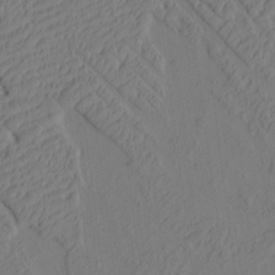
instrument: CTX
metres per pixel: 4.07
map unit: HNhu
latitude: 9.7639
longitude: 15.3888
